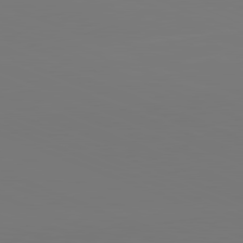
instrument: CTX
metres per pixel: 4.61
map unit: lApd
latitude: 81.7639
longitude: 146.1417
